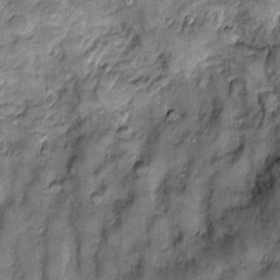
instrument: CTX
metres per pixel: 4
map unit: Htu
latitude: -6.5007
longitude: 158.8597
